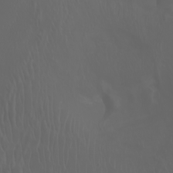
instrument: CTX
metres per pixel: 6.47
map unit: Nhu
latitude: -7.1053
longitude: -85.1781
